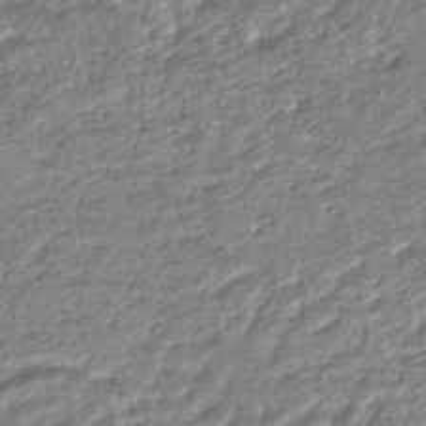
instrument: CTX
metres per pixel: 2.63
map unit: HNhu
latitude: -44.8975
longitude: 103.5588
